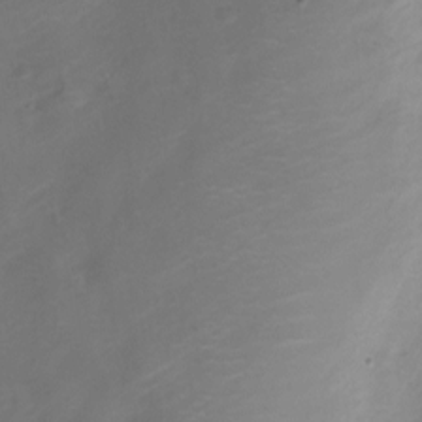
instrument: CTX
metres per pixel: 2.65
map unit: Nve
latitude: -20.5007
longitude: 106.7652
